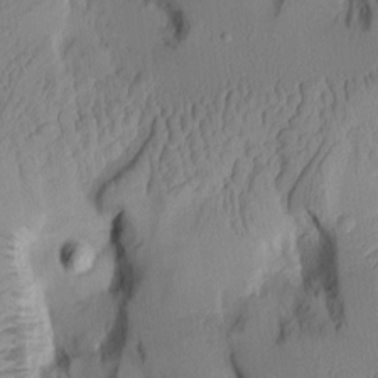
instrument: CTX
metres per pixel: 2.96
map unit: Aa
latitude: 7.7261
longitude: -127.9528
